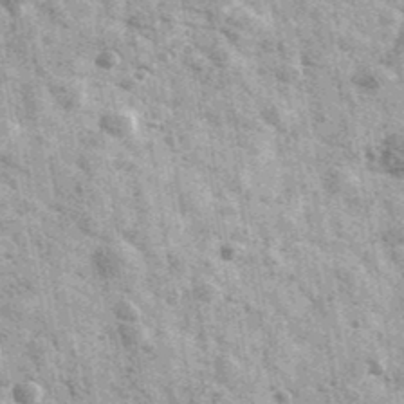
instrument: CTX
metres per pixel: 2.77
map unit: Ave
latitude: 40.6113
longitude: -106.4034
